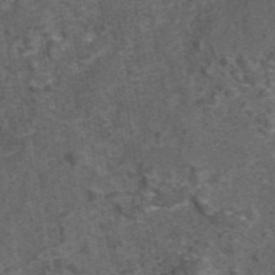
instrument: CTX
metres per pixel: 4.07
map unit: eAb
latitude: 43.4238
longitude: 107.3510
